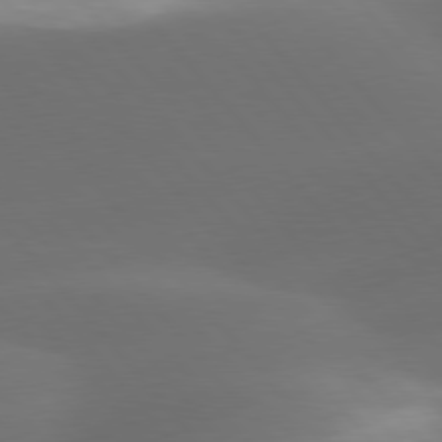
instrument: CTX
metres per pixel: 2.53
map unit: lApd
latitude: 78.1200
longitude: -53.2348
